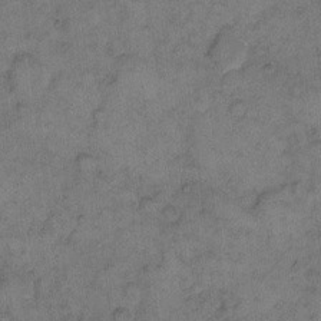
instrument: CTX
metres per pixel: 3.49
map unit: eHh
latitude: 11.5749
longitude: -63.6883
